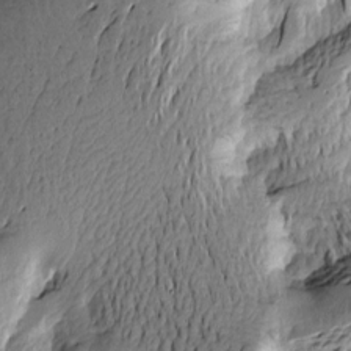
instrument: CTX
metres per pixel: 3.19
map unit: Htu
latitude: -2.3684
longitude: -177.3481
